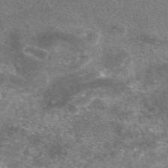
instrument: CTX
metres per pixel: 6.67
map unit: eAb
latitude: 47.1970
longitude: 125.4454
